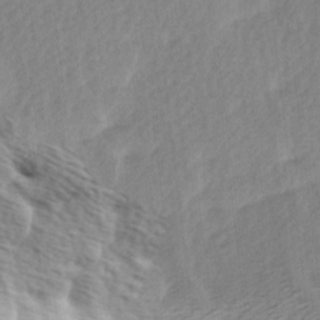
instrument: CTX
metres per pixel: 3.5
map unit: Ave
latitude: 10.4790
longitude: -107.0269
